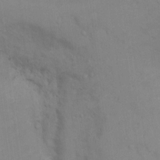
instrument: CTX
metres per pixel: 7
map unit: Ht
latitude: 12.0444
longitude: -40.9324
